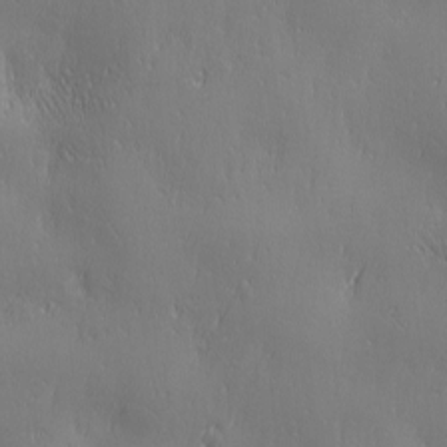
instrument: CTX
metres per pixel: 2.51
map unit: Ave
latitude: 2.4790
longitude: -112.9891
